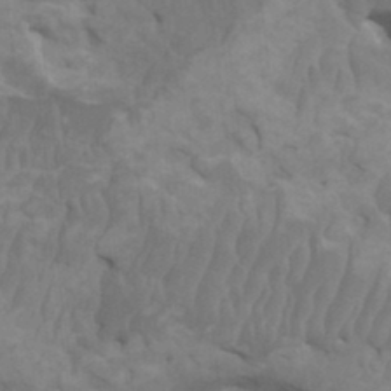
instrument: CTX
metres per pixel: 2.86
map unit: HNhu
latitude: 4.4223
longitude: -2.5357
